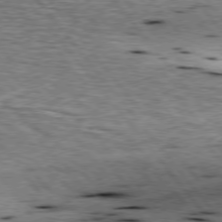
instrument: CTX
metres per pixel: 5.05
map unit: lApd
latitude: 76.3845
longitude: -60.5545
